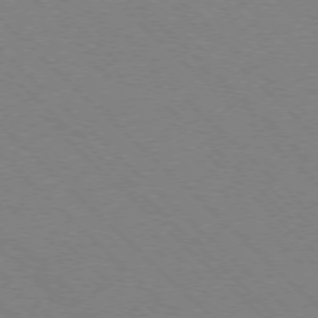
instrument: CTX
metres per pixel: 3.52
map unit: Ap
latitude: -77.1998
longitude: -65.9339
